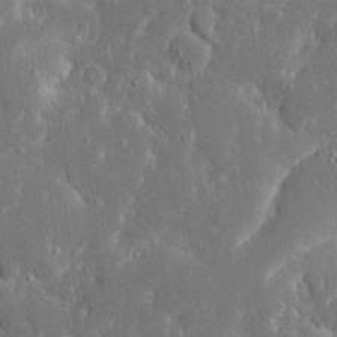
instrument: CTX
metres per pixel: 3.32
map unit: Ave
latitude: 17.8017
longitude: -140.6490
